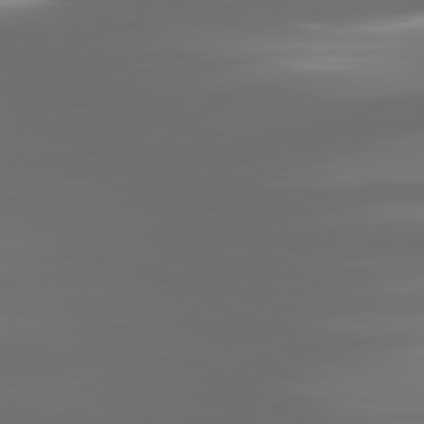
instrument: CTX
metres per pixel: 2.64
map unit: lApd
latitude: 80.9325
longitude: -139.4615
